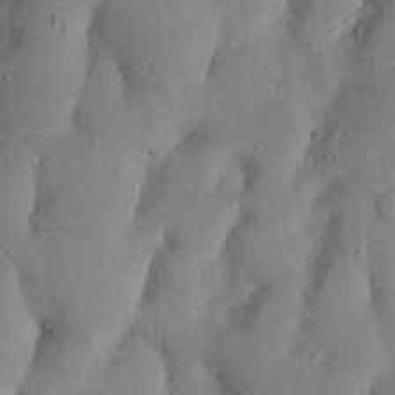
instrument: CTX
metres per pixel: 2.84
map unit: Nhu
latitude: 20.5735
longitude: -74.0633
